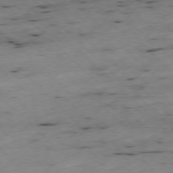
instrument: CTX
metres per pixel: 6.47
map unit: Ap
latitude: -77.2943
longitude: -60.7435
